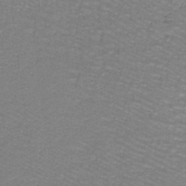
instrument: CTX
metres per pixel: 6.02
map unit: lHb
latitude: -42.1794
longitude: 57.9178
